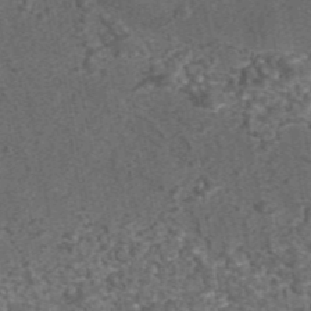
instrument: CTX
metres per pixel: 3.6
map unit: eAb
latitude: 43.1403
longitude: 105.4076
